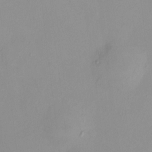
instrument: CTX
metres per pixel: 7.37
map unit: HNhu
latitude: 7.6883
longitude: 11.0109
